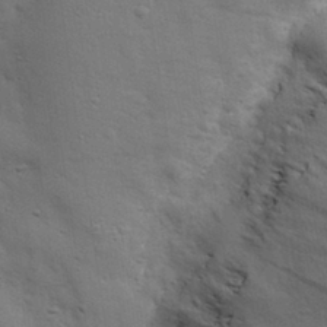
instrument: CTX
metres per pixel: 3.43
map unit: eHh
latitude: 28.3845
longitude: -74.9892
